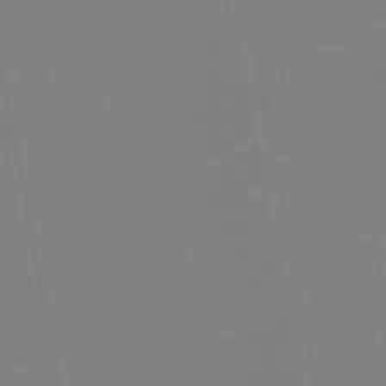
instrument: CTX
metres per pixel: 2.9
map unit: HNb
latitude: -50.8786
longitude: -53.2348
